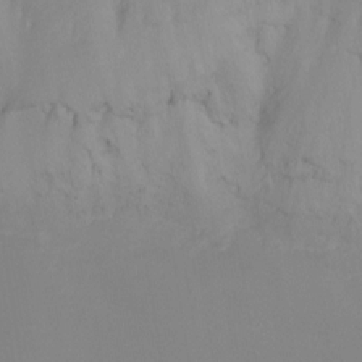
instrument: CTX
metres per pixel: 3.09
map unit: Ht
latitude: -8.3306
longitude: -30.2901
